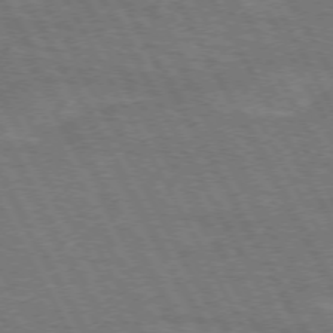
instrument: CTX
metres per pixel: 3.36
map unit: lApd
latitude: 71.6883
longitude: -55.0647
